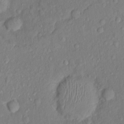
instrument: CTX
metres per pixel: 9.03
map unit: Nhu
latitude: 1.3481
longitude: -14.2712
